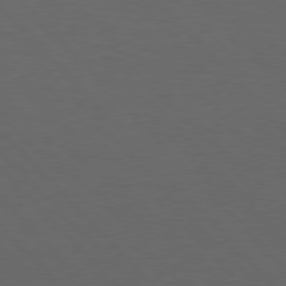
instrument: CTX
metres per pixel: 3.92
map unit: Hpe
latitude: 77.2915
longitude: -124.6490
